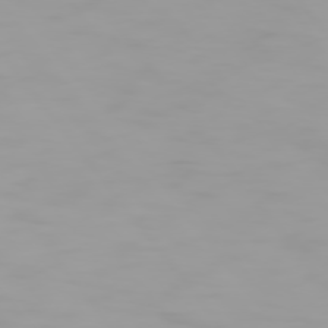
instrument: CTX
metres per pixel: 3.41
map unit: Hpe
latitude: 74.4601
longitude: -129.1781
